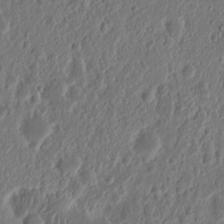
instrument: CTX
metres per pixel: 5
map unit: Nhu
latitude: 13.4616
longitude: -73.6127
